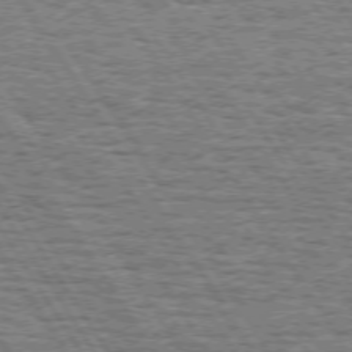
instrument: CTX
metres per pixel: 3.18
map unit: Hpe
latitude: 72.6680
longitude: -122.8947
